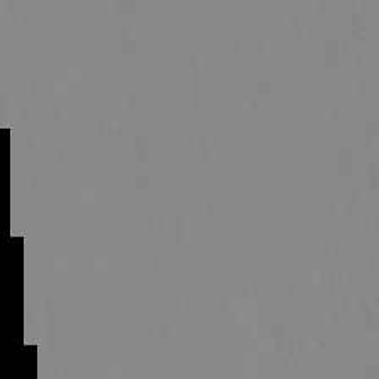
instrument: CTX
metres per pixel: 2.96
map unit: lHvf
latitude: -12.2740
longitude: -104.5546
